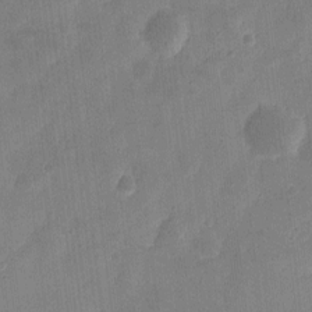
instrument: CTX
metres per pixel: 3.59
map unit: eHh
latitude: 8.3656
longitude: -72.9703
